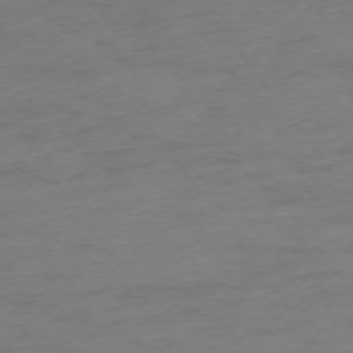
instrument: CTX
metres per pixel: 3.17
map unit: Ap
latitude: -74.9731
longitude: -73.2726
